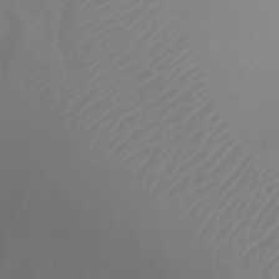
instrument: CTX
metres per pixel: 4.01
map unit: Ht
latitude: -3.3509
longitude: -24.8946
